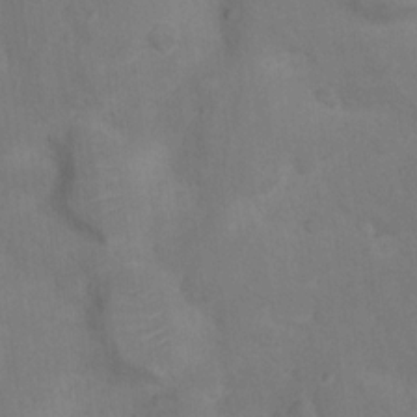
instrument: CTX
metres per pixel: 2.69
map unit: Ht
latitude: 13.4049
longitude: -41.3859
